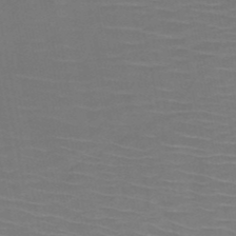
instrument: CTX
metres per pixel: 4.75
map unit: HNb
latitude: -50.8975
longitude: -47.0270
